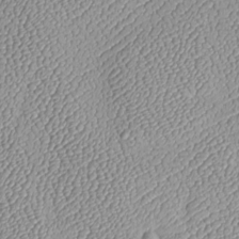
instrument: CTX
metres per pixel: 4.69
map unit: Htu
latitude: -6.7085
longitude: 155.7666
